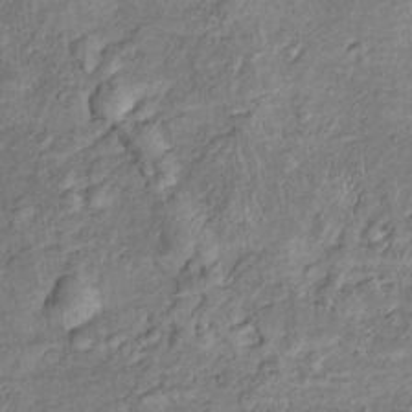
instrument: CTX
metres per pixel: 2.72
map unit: Htu
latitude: -5.8989
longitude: 155.1242
